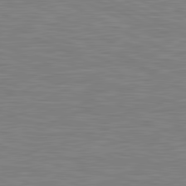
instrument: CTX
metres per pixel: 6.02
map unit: lApd
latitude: 81.2348
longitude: -168.9136
